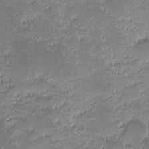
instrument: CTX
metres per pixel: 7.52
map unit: eHh
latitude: -1.8045
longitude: -85.8206
